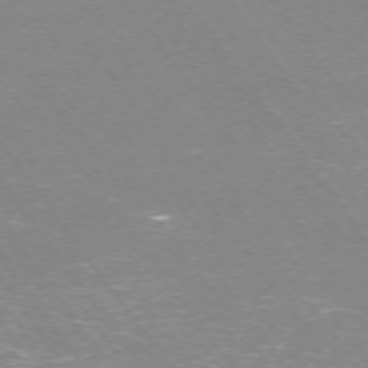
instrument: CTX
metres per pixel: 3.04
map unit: Ap
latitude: -74.7464
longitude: -75.2537
